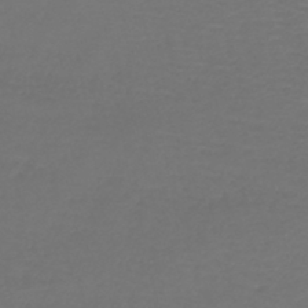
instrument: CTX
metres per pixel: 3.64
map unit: lHb
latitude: -43.8044
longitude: 77.0675
